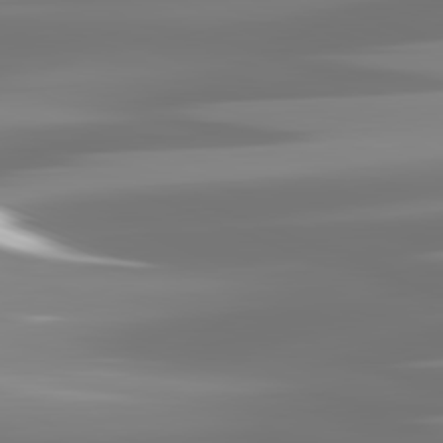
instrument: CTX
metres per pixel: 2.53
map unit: lApd
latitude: 81.8394
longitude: -137.9906
